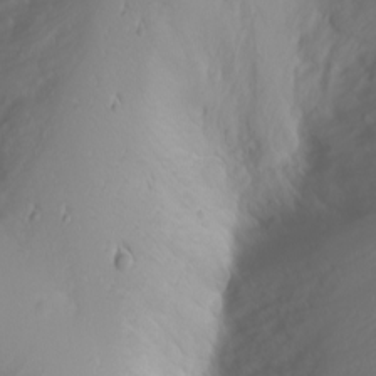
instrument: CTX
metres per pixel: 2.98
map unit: Nhu
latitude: -7.0297
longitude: -88.8569
